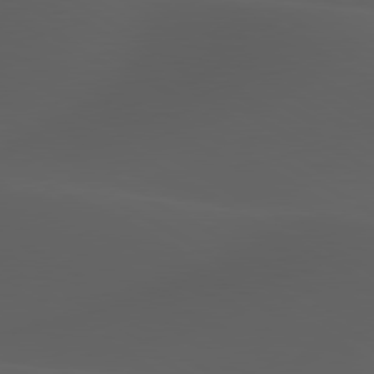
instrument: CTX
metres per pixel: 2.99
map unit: lApd
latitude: 80.2145
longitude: -88.2712
